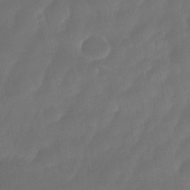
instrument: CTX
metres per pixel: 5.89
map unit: Nhe
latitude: -34.4251
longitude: -145.8016
